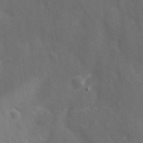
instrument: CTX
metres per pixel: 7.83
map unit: Ave
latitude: 0.0822
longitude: -113.0080
